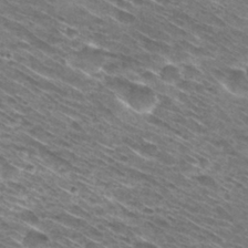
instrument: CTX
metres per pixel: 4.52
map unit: Hto
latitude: 30.6869
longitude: -46.2334
